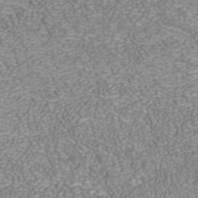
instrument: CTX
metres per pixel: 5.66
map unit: ANa
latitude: 40.4601
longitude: 21.5777
